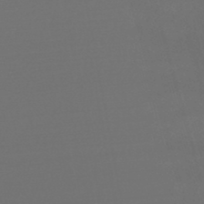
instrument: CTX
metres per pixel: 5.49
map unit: lHb
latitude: -47.4643
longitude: 63.1620
